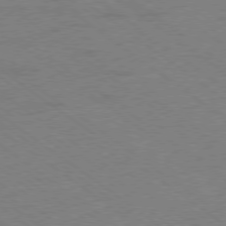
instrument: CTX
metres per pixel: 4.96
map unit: Hpe
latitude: -78.9163
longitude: -14.4223
